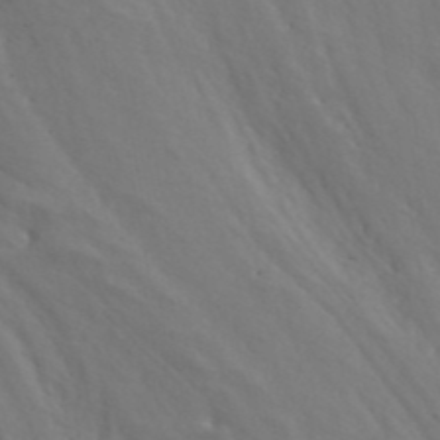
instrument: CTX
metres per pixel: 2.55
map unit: ANa
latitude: 43.5560
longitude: 46.5951
